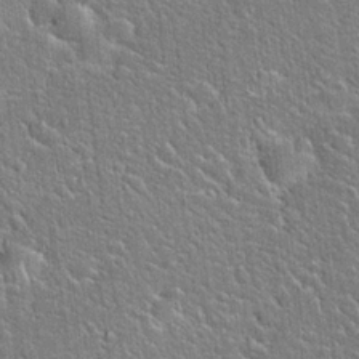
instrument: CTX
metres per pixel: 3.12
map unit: Hto
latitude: 20.8380
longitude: -51.4993
